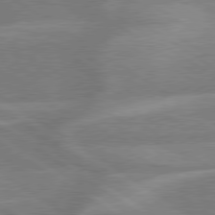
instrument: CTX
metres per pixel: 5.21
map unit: lApd
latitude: 79.3482
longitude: -123.0647
